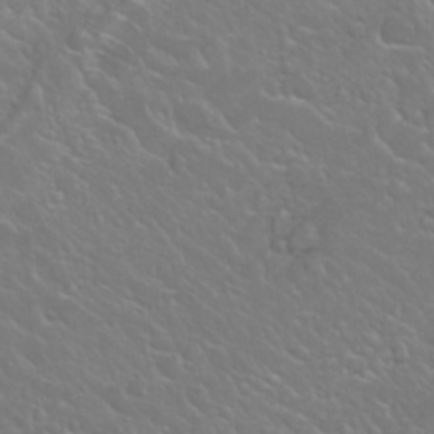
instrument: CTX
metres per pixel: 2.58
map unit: Nhu
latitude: 24.5356
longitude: -59.9339
